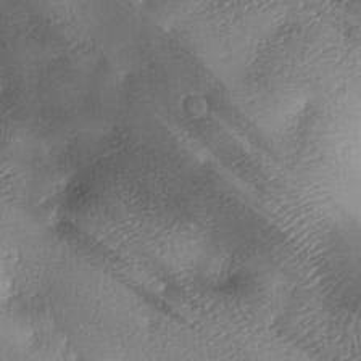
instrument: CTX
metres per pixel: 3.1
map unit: lAa
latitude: -8.3684
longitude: -127.8017
